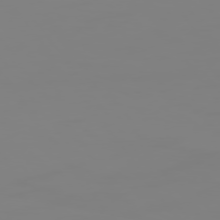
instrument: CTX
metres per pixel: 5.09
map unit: Hpe
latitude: 74.6491
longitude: -126.7246
